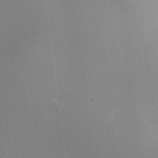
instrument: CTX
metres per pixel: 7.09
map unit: HNhu
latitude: 10.2334
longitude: 10.1795
